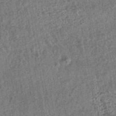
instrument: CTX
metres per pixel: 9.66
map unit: HNhu
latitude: -43.2564
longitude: 98.5007
